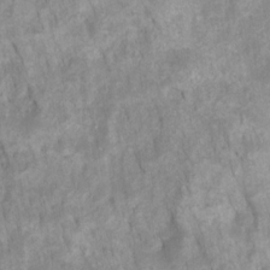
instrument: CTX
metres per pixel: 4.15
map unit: HNhu
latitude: -27.8044
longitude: 73.2376
